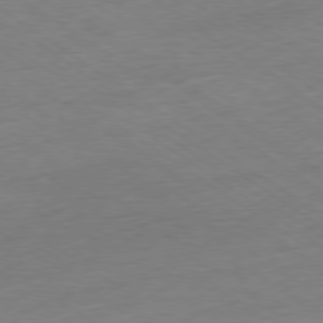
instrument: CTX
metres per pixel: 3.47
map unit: Hpe
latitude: -78.8597
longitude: -16.5924
